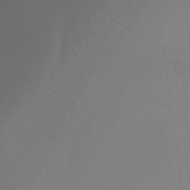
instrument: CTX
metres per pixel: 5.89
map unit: Ht
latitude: -6.5196
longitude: -26.8569
